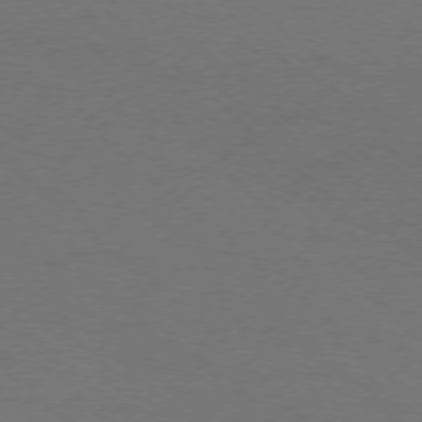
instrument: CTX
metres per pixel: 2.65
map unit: Ap
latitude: -76.1795
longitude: -77.1592
